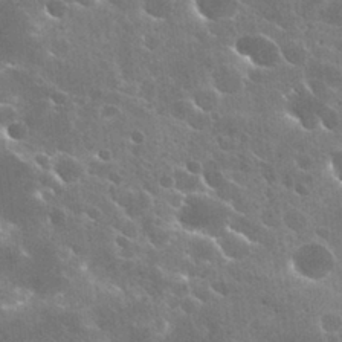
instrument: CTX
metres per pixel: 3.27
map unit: Hto
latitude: 28.0822
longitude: -41.1592
